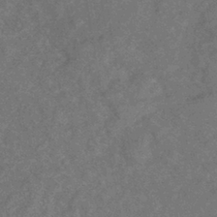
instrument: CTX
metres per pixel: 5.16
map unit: eHb
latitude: -39.7667
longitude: 77.5966
